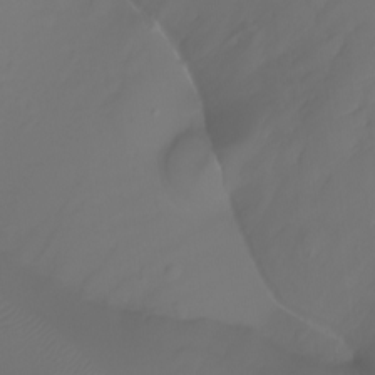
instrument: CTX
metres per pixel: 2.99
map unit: Aa
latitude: -6.7463
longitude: -71.9528
